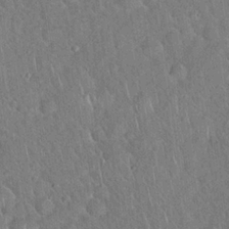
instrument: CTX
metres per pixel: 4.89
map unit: Hto
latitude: 18.6301
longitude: -52.4412
